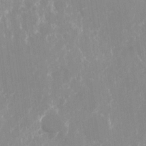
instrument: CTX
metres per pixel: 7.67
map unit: Nhu
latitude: -22.5952
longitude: -72.9136
